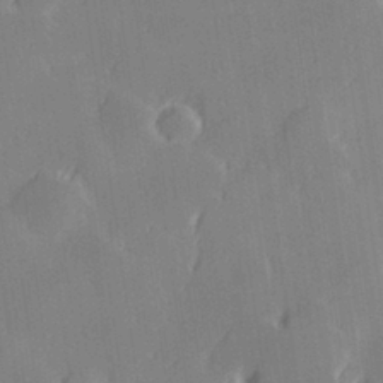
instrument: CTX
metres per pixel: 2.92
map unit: Hve
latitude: 28.1767
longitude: 145.1620
